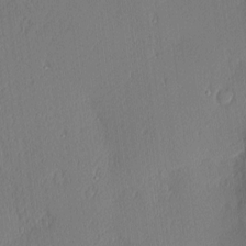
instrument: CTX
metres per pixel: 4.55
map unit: Nhu
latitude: 3.1025
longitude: -75.9339
